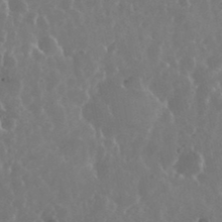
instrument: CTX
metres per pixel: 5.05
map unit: eHh
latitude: 35.0836
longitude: -59.1025
